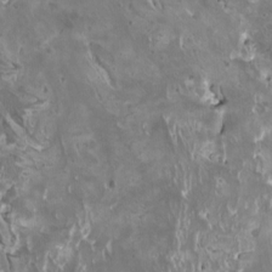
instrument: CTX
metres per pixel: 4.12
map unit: HNhu
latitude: 0.6679
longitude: 5.7288
